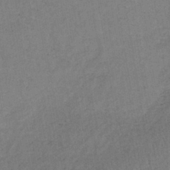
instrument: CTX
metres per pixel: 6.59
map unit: lHb
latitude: -39.0298
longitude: 72.8597
